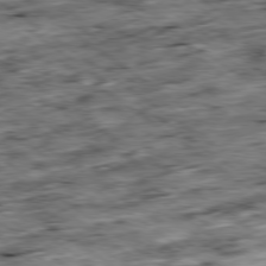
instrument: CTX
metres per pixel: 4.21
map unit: Ap
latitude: -79.6155
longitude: -47.5183
